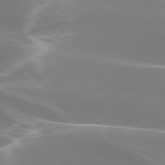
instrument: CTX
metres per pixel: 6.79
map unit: lApd
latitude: 75.6316
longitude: -62.8002
